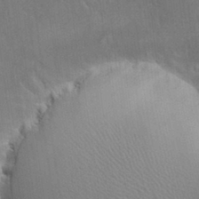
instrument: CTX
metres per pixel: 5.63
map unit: HNhu
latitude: 4.7624
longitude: 8.9542
